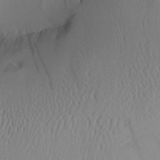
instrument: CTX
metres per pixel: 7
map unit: Aa
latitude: 26.4601
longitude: -133.5371
